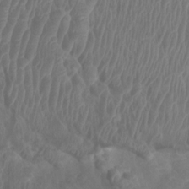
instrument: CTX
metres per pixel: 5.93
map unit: Htu
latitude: 2.9891
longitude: -20.4979
